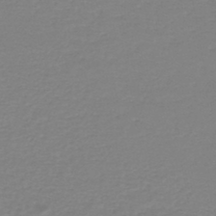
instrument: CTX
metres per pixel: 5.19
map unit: HNhu
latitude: -47.3320
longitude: 98.6329
